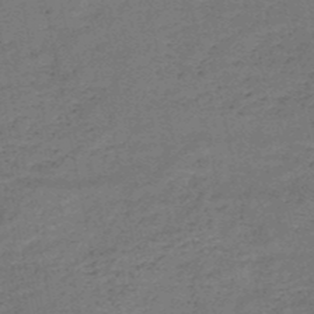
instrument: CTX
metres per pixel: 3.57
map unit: HNb
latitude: -51.2754
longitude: -40.2900
